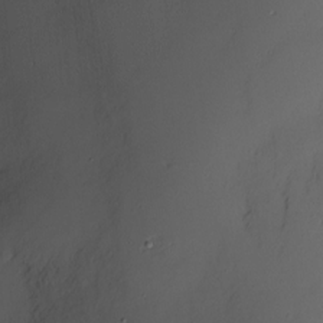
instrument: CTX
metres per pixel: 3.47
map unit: Nve
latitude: -8.2928
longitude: 173.7666
